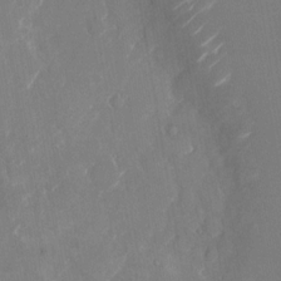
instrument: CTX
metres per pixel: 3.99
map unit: Nhu
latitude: -23.4455
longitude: -73.0648
